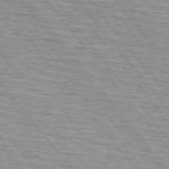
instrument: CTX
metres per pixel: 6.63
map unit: lApd
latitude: 74.9703
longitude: -76.3656
